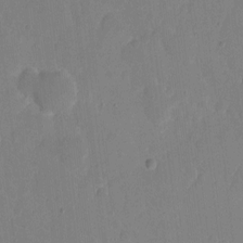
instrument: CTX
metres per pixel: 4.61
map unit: eHh
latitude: 5.4426
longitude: -66.2711
